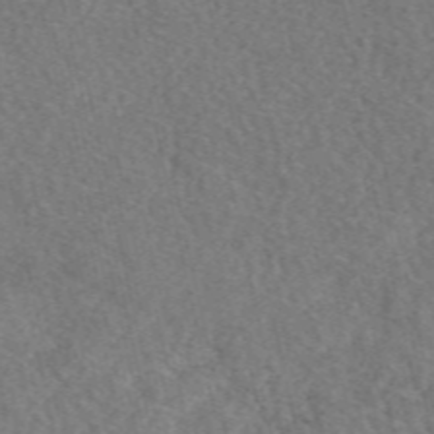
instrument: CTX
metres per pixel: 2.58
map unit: eAb
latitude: 49.4804
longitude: 112.1417
